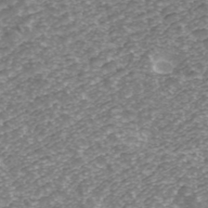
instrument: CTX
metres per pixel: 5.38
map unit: ANa
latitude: 43.6505
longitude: 24.8975
